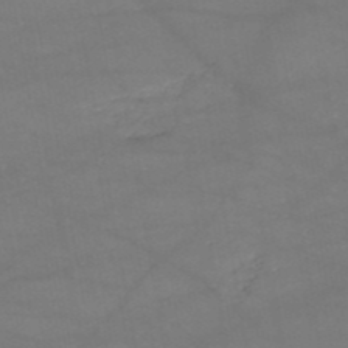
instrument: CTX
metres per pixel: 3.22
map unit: HNb
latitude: -51.1242
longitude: -39.7072
